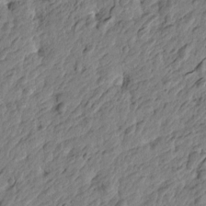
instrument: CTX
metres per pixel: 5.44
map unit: Htu
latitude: -3.9556
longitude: 179.2565
